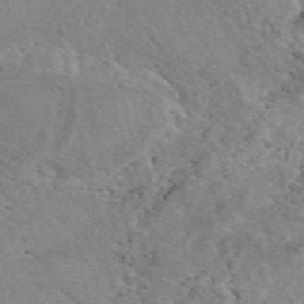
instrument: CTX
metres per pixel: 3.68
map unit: eAb
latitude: 50.1955
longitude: 112.1606
